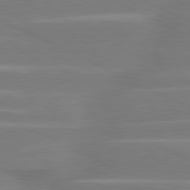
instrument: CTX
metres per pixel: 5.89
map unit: lApd
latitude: 81.1403
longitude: -135.2537
